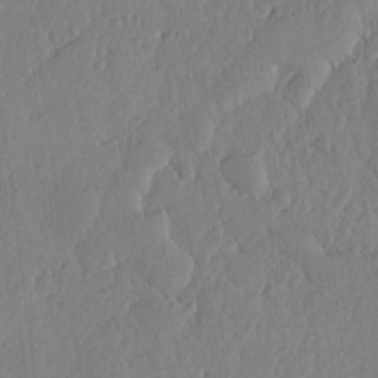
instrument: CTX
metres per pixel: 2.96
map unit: lHvf
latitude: 19.0647
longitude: -115.6693
